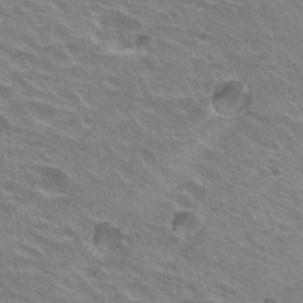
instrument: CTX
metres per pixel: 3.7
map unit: Hto
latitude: 23.6883
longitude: -31.3293
